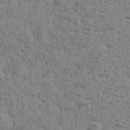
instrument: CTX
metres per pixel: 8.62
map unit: lHvf
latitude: 25.0458
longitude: 143.4265
